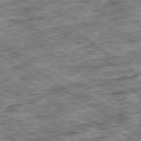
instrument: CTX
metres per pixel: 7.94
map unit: Ap
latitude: -79.8611
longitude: -75.6505
